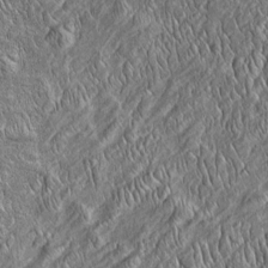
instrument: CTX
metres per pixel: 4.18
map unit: Htu
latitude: -4.3495
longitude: 157.1431
